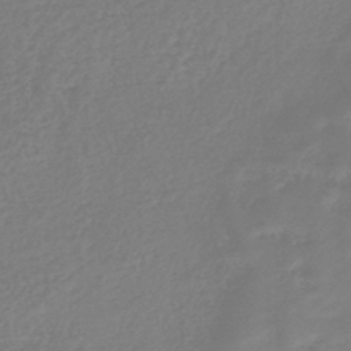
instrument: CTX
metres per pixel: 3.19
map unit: lHb
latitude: -46.4062
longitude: 61.6344
